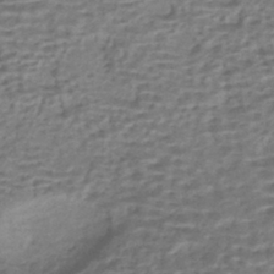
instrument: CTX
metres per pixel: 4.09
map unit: HNhu
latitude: -43.0108
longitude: 103.0298
